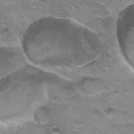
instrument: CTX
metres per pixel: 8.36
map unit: Hto
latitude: 21.7261
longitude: -32.2900
